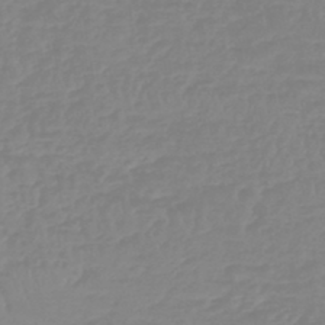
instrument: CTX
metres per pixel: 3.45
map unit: lHb
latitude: -45.1242
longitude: 72.3306
